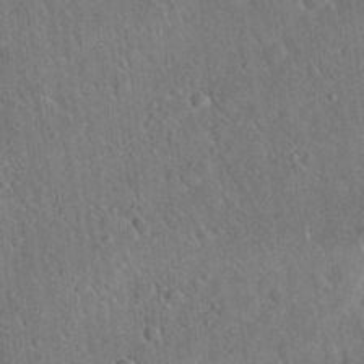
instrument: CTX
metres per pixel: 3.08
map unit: Hto
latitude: 18.7246
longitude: -52.3656
